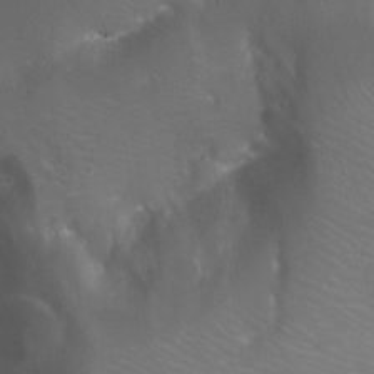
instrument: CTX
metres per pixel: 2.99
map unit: Aa
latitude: -8.5196
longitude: -71.3481
